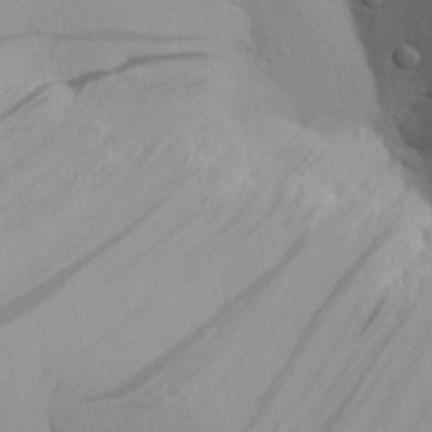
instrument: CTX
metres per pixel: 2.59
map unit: Aa
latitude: 28.1578
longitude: -132.5168
